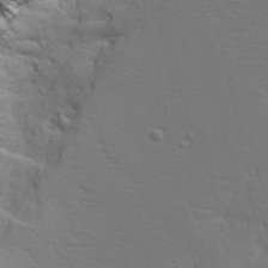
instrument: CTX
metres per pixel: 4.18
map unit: Aa
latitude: 17.5938
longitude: -125.5749
